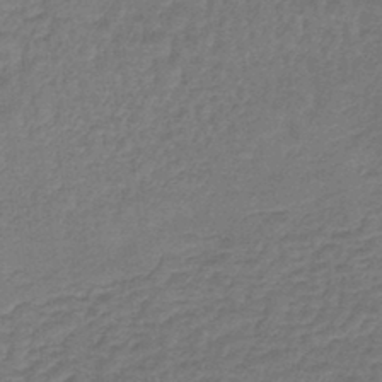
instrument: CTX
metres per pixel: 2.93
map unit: lHb
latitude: -42.9352
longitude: 66.5763
